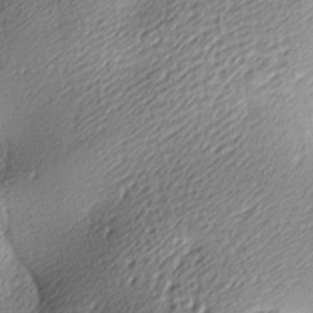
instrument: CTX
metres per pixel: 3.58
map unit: lAa
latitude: -9.7289
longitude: -126.4601
